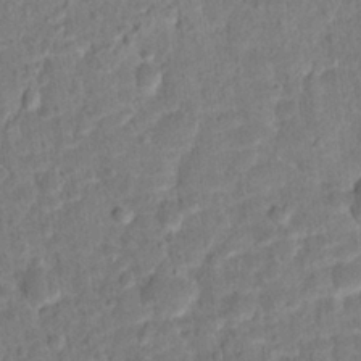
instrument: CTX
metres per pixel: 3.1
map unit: Hto
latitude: 15.2159
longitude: -38.9514
